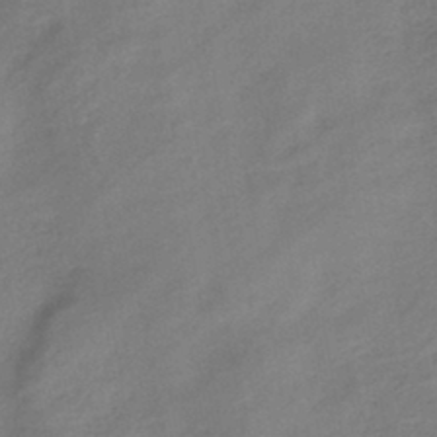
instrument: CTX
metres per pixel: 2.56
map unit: eHb
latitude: -43.8233
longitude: 85.3131
